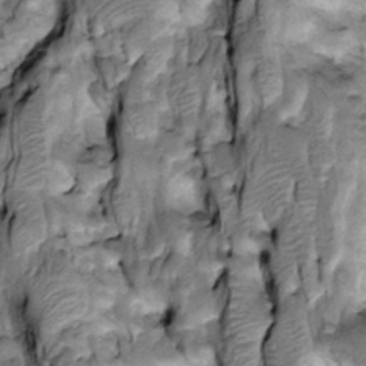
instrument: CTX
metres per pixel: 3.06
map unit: Htu
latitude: -3.8611
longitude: 150.3495
